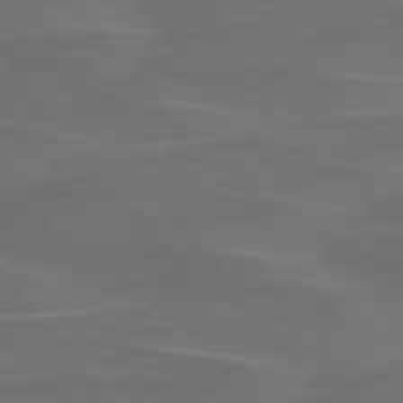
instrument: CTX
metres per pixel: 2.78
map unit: lApd
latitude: 75.7261
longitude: -79.9528
